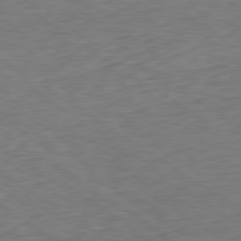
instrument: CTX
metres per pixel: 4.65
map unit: Hpe
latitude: -79.6533
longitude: 9.9367
